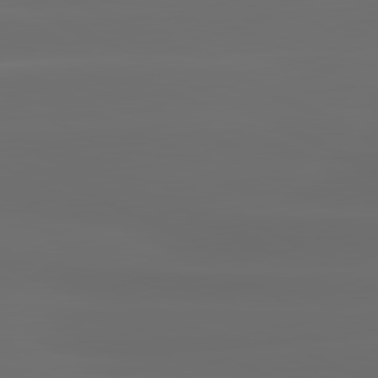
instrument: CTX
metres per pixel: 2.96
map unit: lApd
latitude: 81.1403
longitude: -136.1200
